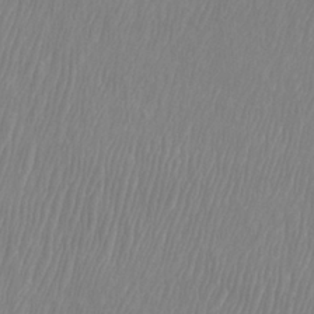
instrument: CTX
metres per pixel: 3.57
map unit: Htu
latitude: -8.6707
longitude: -75.0647
